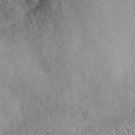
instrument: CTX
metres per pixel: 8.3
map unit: eHh
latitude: 29.8583
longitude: -69.9906
